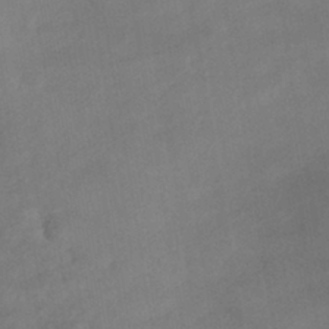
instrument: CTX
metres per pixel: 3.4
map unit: HNhu
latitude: -39.9556
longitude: 96.3118
